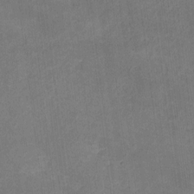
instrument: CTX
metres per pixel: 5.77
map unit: eHh
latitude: 8.3090
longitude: -73.2348
